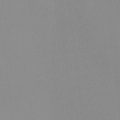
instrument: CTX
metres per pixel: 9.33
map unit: HNhu
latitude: -2.1416
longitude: -7.2159
